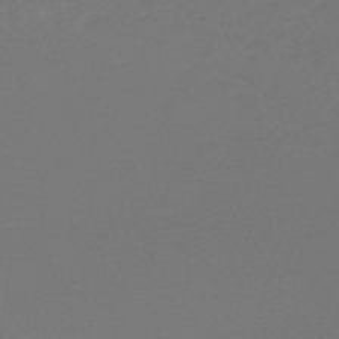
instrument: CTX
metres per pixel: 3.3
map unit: lHb
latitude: -47.4265
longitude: 64.8030
